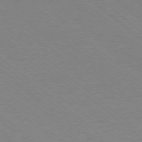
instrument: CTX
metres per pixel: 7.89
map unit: Ap
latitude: -78.3306
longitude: -83.8961
